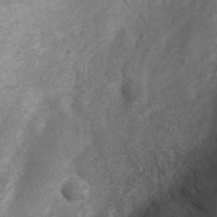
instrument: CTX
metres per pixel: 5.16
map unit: Nhu
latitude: 7.1025
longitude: -22.6112
